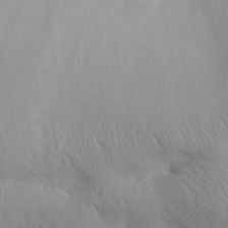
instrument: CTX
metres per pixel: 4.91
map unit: Aa
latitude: 32.1200
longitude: -140.6301
